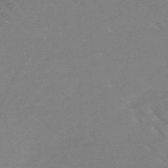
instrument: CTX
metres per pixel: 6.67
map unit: HNb
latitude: -49.1998
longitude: -47.4427
